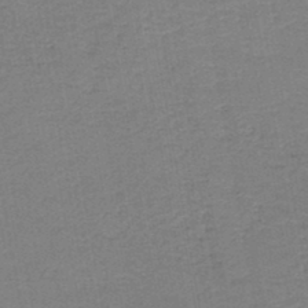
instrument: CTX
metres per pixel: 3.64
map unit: HNb
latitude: -45.4832
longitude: 52.2361
